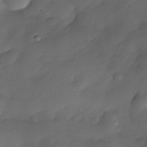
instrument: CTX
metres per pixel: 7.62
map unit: Nhe
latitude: -33.8801
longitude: -144.2522
